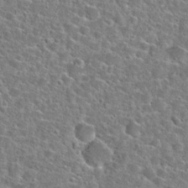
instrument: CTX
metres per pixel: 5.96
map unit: Hto
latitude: 24.5356
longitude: -46.8191
